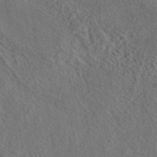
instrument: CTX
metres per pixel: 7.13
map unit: eAb
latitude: 43.5371
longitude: 114.6896
